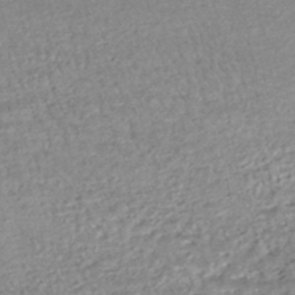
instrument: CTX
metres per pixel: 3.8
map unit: HNhu
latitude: -47.7477
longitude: 102.6519
